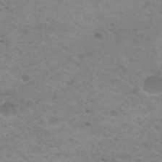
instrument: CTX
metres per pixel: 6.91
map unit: Nhu
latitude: 29.5560
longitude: -48.0633
